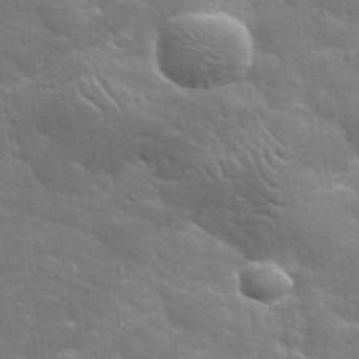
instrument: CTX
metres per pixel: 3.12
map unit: lHvf
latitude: 37.2159
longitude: -91.9339
